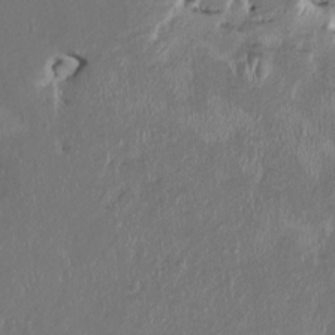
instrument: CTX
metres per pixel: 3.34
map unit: HNhu
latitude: 2.9891
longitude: -5.6694
